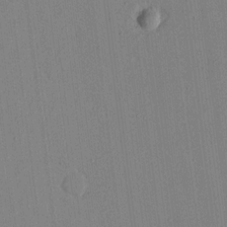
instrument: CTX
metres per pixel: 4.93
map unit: lHvf
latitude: 18.2333
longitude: -112.4790
